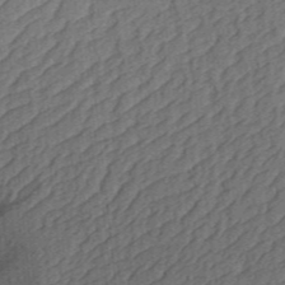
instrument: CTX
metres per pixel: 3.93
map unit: Aa
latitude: 30.8569
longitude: -141.9906
